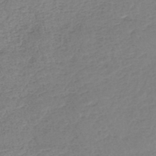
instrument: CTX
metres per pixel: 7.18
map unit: eHh
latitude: -45.6344
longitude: -29.4048
